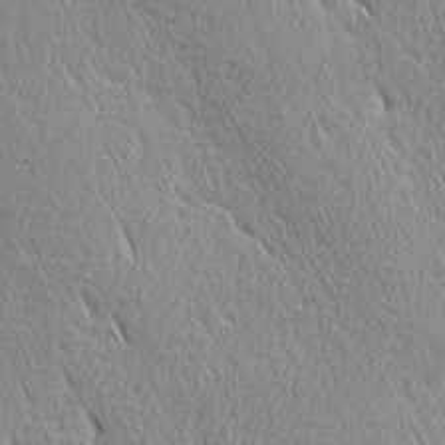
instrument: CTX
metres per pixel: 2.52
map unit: Ave
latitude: 22.0255
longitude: -136.0822
